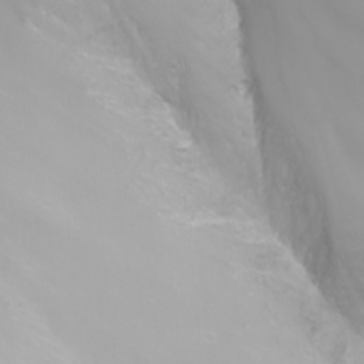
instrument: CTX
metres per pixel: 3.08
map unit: Nhu
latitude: -8.0661
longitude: -82.8569
